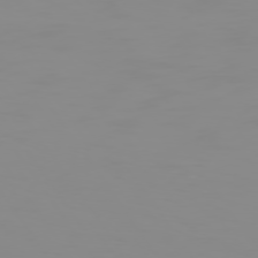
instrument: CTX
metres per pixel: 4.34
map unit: Hpe
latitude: 74.4790
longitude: -127.8961
